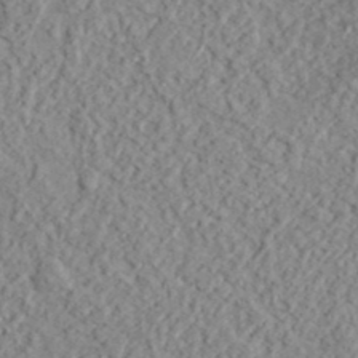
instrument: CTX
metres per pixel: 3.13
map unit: lHvf
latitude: 37.6883
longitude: -89.8395
